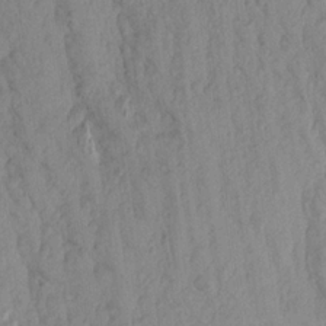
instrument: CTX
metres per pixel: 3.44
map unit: Aa
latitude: 18.5923
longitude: -146.6113
